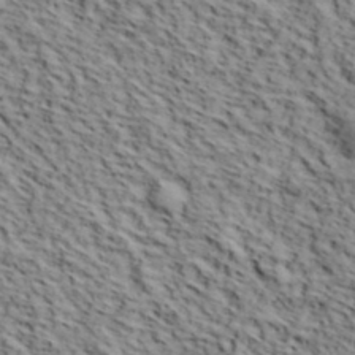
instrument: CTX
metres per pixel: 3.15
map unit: lHvf
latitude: 39.8205
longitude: -86.8947
